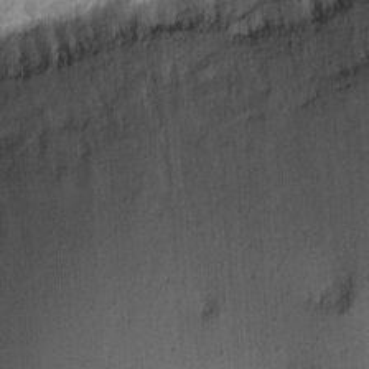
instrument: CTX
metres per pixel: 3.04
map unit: eHh
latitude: 7.5749
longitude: -73.2726
